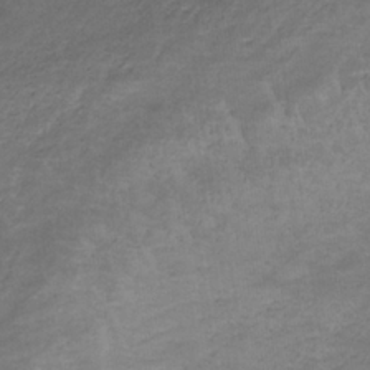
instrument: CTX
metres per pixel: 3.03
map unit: lHb
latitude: -32.9164
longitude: 68.8219
